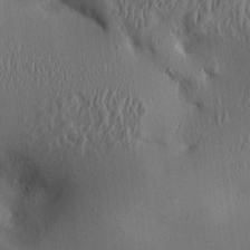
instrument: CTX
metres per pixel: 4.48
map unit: Aa
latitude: 9.6883
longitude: -129.8961
